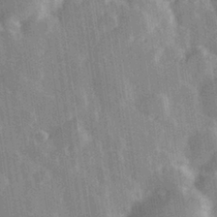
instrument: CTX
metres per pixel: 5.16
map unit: Hve
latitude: 28.7624
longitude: 147.1242
